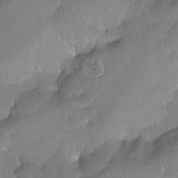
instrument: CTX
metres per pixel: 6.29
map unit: Htu
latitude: -12.6141
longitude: -45.6694
